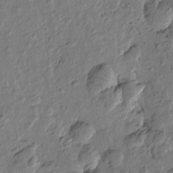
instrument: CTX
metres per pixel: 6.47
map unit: Htu
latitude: -0.3685
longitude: -176.1578
